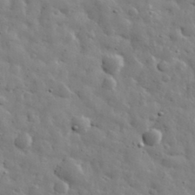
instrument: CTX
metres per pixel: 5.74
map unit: eHh
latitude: 31.4049
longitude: -73.5183
